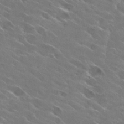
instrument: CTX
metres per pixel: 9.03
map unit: Hto
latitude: 29.4426
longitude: -43.8017
